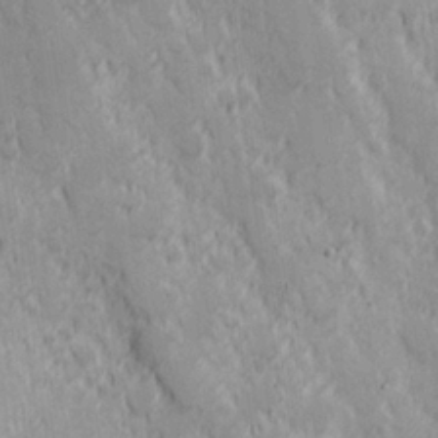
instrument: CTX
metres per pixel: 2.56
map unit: Hve
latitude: 25.3859
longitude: 146.2739
